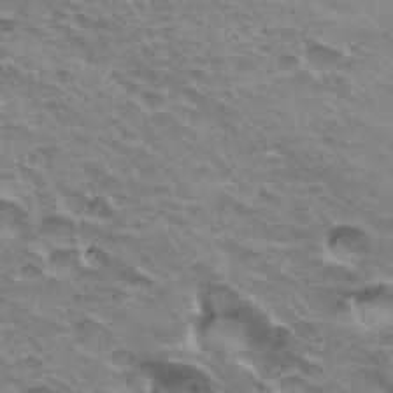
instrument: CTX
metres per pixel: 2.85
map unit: Hto
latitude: 34.2144
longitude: -43.2915
